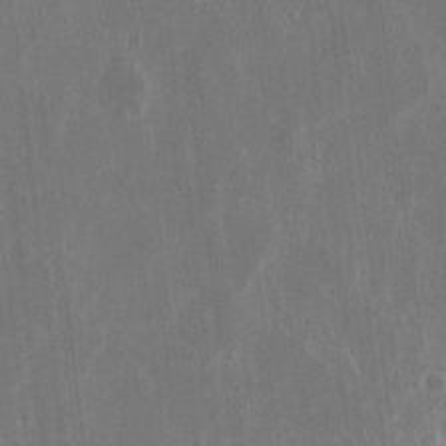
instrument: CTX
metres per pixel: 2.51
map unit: eHh
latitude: 11.9717
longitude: -71.5371
